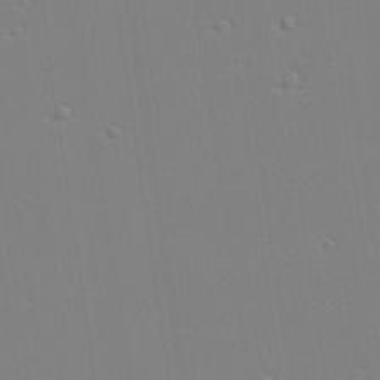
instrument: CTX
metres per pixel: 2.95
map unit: lAvf
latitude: 28.5734
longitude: -109.6127
